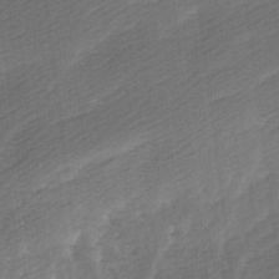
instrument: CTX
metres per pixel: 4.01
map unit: Ave
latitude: 9.6883
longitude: -106.7813
